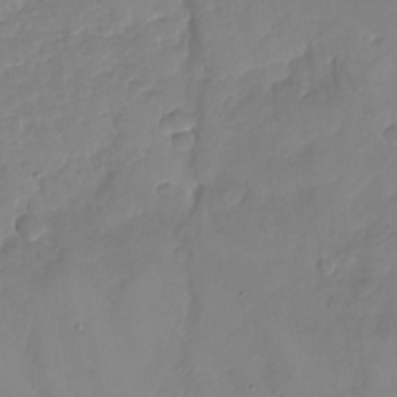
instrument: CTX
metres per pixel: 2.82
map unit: Nhu
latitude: -18.8408
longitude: -57.2536
